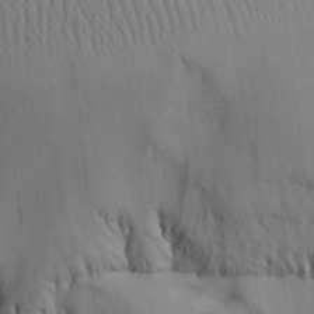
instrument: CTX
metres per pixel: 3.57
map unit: Aa
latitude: 25.8394
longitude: -132.5357
